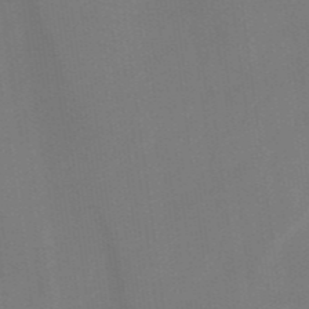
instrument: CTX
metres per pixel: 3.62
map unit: HNb
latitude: -44.6707
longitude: -43.3671
